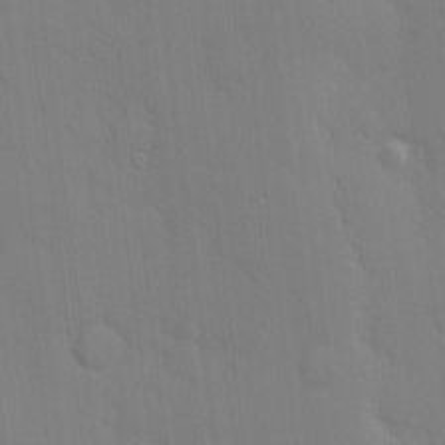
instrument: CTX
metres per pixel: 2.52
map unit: Hve
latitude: -10.9731
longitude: 175.8044
